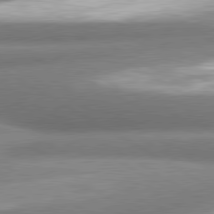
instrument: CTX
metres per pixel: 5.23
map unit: lApd
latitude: 80.4412
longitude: -163.0081
